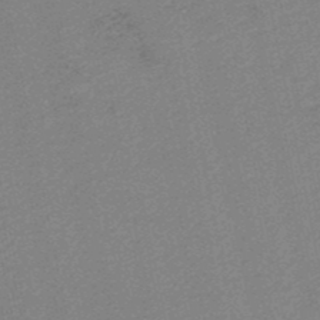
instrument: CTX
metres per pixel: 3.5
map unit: HNb
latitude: -48.6330
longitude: 59.2186
